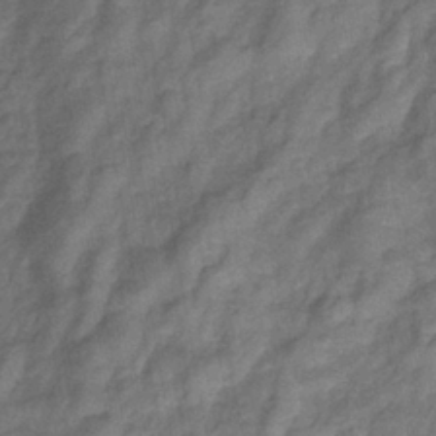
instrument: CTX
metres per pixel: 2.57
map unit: eHb
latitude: -33.1054
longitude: 74.2551
